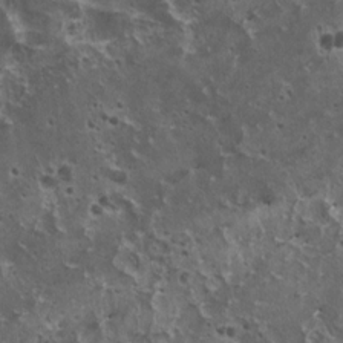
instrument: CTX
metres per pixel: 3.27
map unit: HNhu
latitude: 3.0647
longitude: 5.4076
